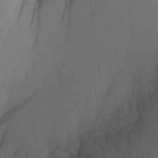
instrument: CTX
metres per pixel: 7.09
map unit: Aa
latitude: 20.8191
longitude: -144.7624
